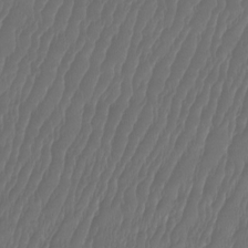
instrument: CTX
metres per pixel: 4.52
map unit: Htu
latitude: -9.5399
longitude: -76.0822
